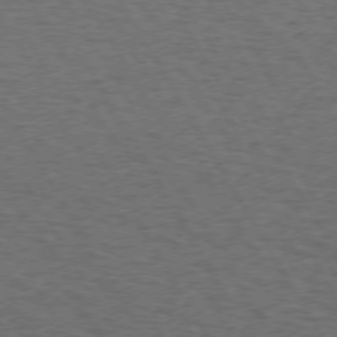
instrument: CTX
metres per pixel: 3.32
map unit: Hpe
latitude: 72.3846
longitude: -129.1592
